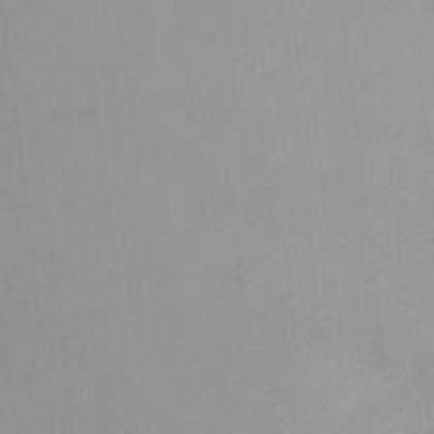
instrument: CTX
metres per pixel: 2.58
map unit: Ht
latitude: 3.4237
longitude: -22.7246
